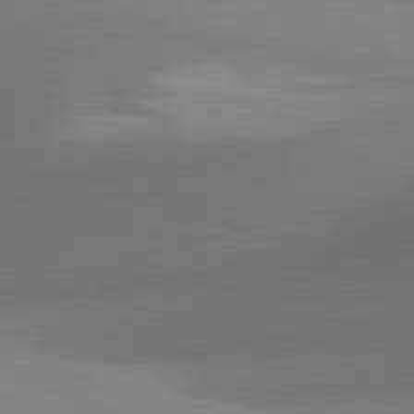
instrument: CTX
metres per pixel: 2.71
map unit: lApd
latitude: 81.3671
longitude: 135.4832
